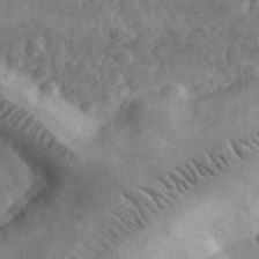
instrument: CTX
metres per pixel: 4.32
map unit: eHh
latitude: 33.2726
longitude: -69.5938
